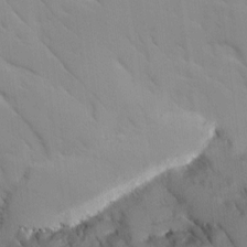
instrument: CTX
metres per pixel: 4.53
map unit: Ave
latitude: 8.8191
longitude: -103.5182
